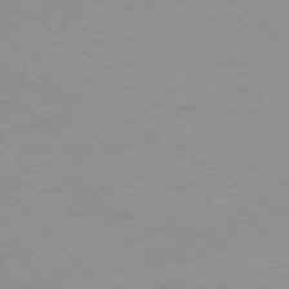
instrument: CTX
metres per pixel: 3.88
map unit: Ap
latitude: -76.4251
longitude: -71.2915
